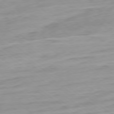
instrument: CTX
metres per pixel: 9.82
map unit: Ap
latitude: -78.7463
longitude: -65.5749
